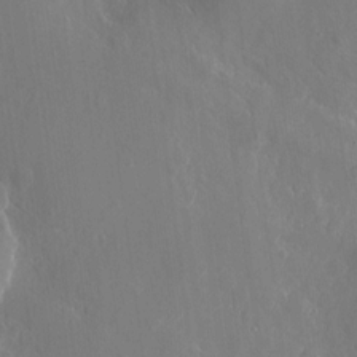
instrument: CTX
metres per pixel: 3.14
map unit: eHh
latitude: 9.7450
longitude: -70.8380
